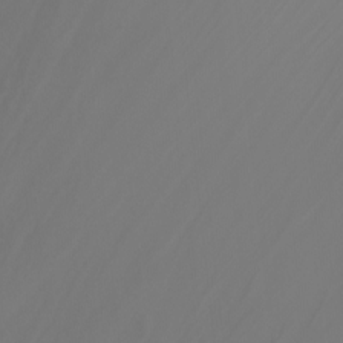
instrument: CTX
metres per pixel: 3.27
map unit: Aa
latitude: -10.5763
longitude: -68.2144
